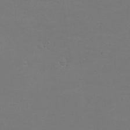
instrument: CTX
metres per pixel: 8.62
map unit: eHh
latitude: -6.5951
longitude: -79.0270
